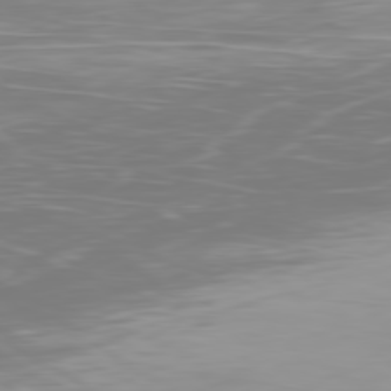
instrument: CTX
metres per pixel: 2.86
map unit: Ap
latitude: -79.8800
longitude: -68.6680
